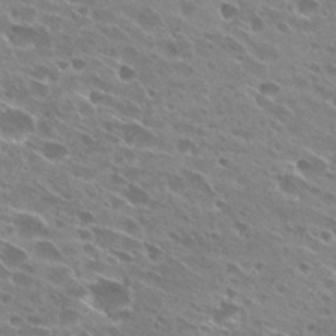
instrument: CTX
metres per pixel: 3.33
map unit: Hto
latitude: 28.4601
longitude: -44.1766
